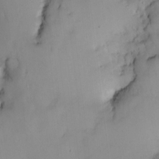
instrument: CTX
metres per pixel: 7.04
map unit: Nhe
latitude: -2.5951
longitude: -59.1403
